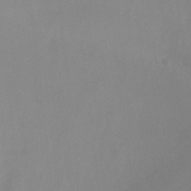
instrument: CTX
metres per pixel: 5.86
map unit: Ht
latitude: -15.3132
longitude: -48.4979
